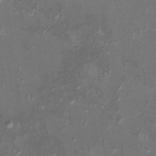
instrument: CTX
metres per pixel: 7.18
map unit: HNhu
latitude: 5.1214
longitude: 9.4076
